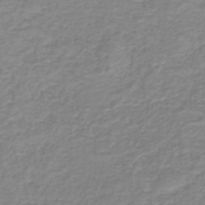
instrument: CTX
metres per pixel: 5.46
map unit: HNb
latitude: -40.9353
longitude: 49.7100
